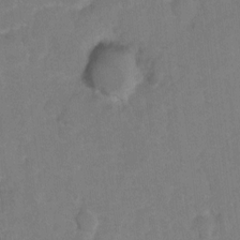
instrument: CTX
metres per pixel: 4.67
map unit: Hto
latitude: 5.4804
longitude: -30.5924
